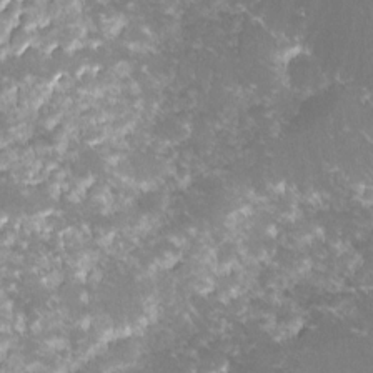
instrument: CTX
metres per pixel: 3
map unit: lHvf
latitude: -15.8612
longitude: -100.8758
